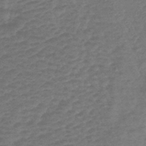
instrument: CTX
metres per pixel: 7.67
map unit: lHb
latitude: -43.8233
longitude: 80.8597
